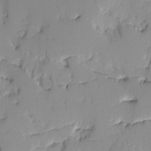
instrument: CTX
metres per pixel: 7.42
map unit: Ave
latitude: -9.5588
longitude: -117.1214
